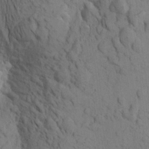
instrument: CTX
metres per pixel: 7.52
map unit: Aa
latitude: 19.3481
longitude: -149.1970
